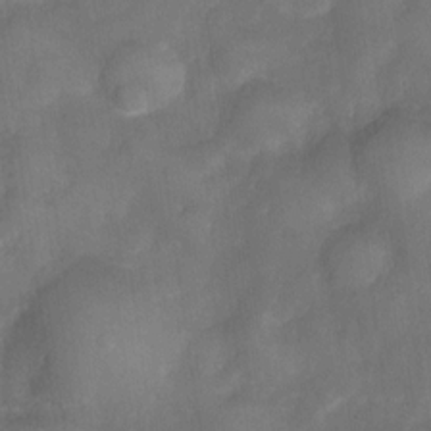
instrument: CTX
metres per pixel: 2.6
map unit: Nve
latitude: -26.6329
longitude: -148.2334
